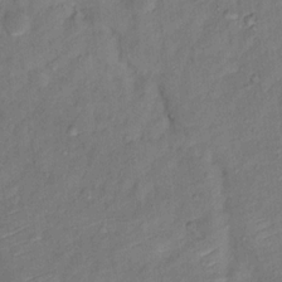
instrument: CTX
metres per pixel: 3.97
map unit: Ht
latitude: 11.9906
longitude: -40.5356
